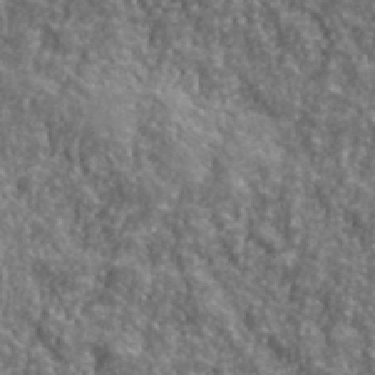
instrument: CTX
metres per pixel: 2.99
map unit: lHvf
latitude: 40.8569
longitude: -89.0837
